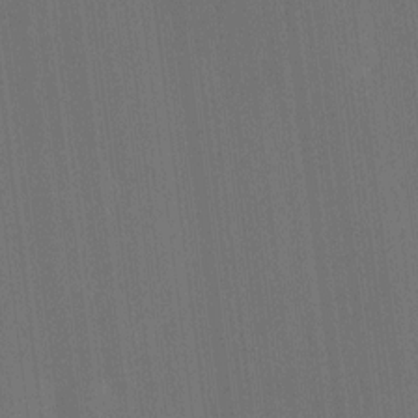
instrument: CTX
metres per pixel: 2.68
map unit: HNhu
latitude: 6.8191
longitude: 15.7289
